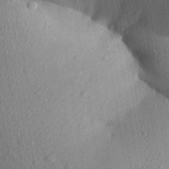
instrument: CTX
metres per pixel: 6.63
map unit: Aa
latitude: 30.3468
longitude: -147.0081
